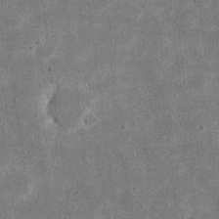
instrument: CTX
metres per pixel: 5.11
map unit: eHh
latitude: 20.5168
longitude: -71.3481
